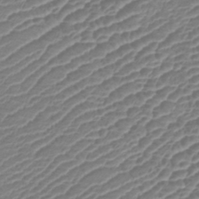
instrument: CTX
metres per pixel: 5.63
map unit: lHb
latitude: -42.1983
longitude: 78.7085
